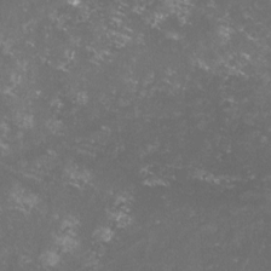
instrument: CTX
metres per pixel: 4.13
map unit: lHvf
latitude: -13.7667
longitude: -99.5560
